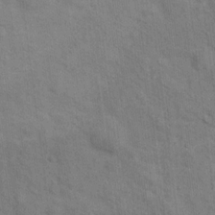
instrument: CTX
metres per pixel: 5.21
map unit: Hto
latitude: 14.6491
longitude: -37.9528
